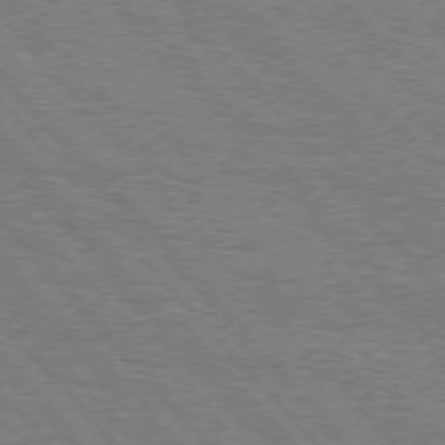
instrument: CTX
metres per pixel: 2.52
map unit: Hpe
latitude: 76.6679
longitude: -162.3657
